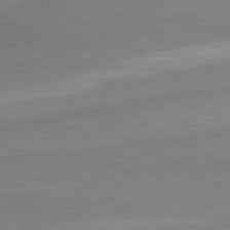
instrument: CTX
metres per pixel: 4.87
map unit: lApd
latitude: 80.3656
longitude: 166.6707
